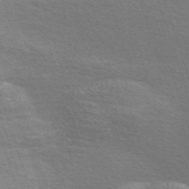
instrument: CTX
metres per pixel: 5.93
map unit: Nve
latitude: -56.8597
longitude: 59.3887
